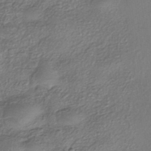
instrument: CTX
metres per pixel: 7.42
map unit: eHh
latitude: -42.0849
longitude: 118.1606
